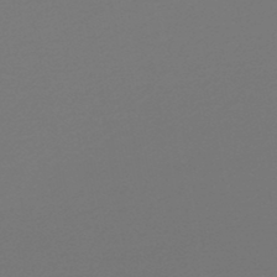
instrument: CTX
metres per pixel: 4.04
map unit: lHb
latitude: -47.1242
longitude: 65.8423
